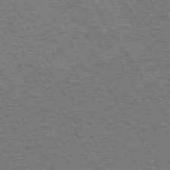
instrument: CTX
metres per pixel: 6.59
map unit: Hpe
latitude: 72.8191
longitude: -123.9150
